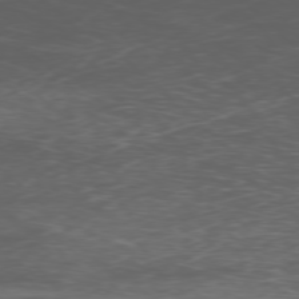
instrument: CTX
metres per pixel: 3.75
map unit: Ap
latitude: -77.2565
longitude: -67.1592
